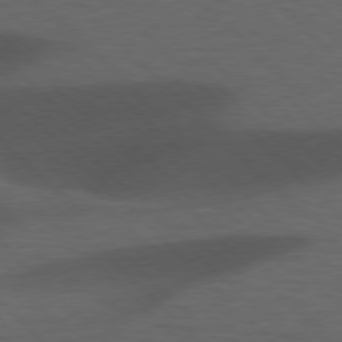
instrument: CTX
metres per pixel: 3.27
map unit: lApd
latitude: 77.4426
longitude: -60.0822
